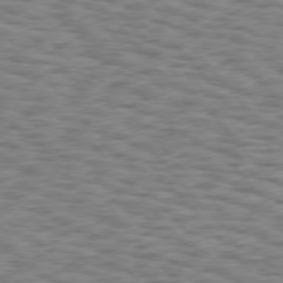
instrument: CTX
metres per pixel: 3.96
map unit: Hpe
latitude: 75.8017
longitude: -135.8961
